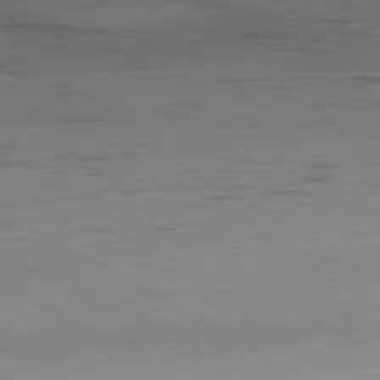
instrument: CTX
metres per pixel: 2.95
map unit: Hpe
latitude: -80.9164
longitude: 13.1998
